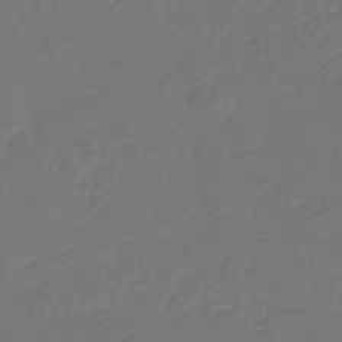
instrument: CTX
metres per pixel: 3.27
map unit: eHb
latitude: -30.2550
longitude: 65.3888
